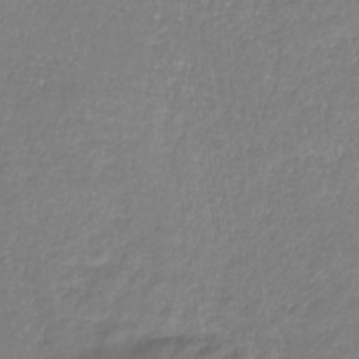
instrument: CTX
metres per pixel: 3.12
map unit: eHb
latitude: -31.7099
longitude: 67.2187
